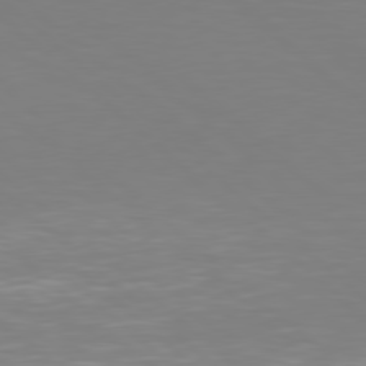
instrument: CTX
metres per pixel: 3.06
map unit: Hpe
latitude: 78.1956
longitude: -170.8191
